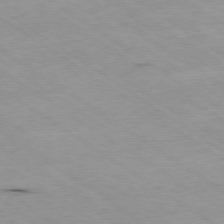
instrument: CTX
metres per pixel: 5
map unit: Hpe
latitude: -80.4062
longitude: 23.5588
